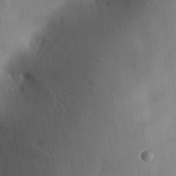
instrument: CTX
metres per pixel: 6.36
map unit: lHvf
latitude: 25.3292
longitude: 141.5588
